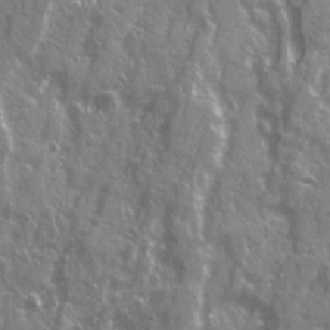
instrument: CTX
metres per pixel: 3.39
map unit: Ave
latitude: 21.2348
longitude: -133.2726
